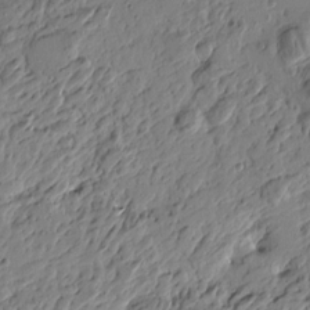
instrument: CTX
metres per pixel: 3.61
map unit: Htu
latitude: -4.0472
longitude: -178.8758
